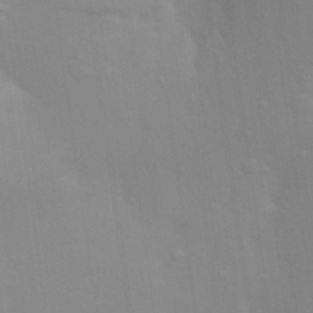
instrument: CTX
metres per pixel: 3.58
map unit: Aa
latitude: 24.2711
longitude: -145.5182
